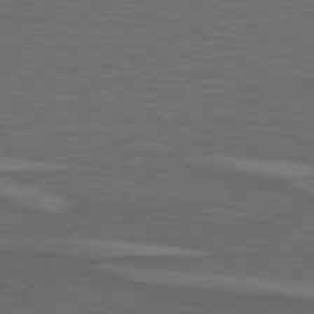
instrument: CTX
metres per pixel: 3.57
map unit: lApd
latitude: 74.6302
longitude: -78.8758
